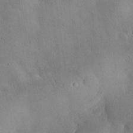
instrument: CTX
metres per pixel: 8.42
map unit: eHh
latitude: 26.3845
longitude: -68.0633
